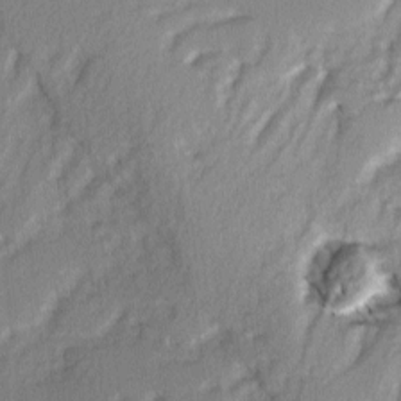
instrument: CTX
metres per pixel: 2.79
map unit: Ave
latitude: 2.4223
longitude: -110.4223
